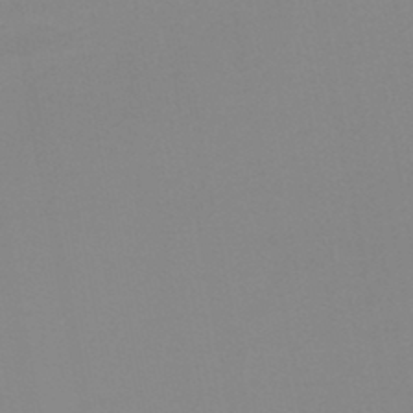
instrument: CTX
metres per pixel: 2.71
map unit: lHb
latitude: -44.6141
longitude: 56.2928
